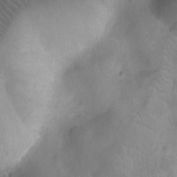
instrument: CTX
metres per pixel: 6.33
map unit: Ht
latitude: -9.1053
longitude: -21.4994
